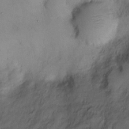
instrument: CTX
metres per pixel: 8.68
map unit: Ht
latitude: -1.4266
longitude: -13.4805
